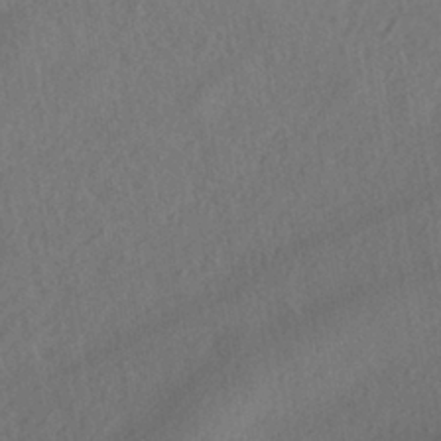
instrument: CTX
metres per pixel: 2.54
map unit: ANa
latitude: -37.7855
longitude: 95.1242
